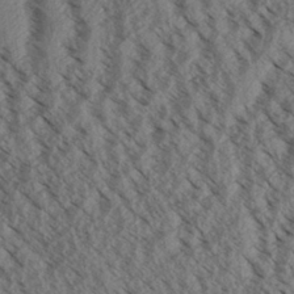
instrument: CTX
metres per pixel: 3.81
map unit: Aa
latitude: 30.9514
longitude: -138.0822
